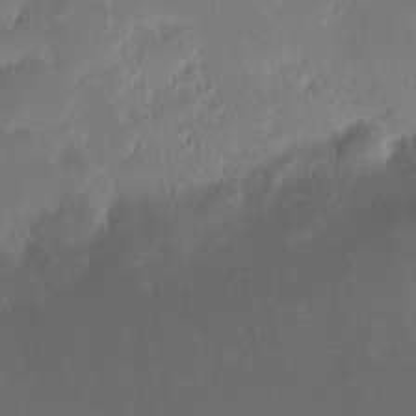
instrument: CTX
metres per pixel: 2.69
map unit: eHh
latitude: -2.4817
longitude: -84.3656
